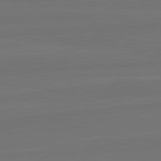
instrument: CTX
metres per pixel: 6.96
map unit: lApd
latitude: 82.2900
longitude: -179.6505
